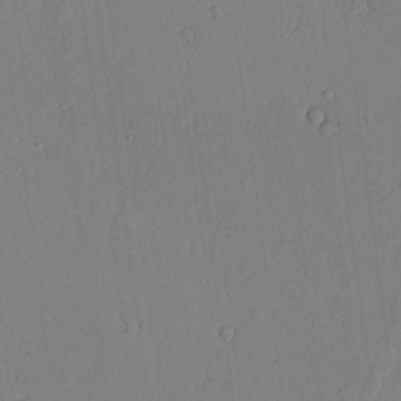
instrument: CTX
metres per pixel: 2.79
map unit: lAvf
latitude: 24.4978
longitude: -110.8947
